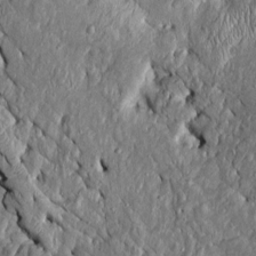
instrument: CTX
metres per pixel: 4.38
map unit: Htu
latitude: -6.5762
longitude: 157.4265
